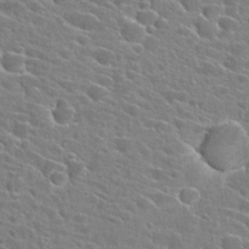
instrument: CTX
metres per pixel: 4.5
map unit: Hto
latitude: 25.5371
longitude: -42.5735
